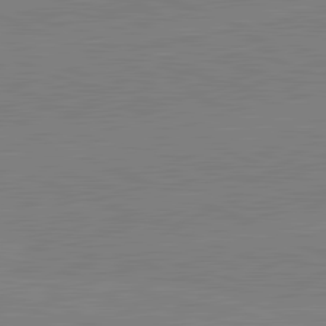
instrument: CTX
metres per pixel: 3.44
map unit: lApd
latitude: 82.1388
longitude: -156.9891
